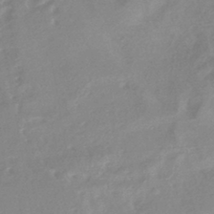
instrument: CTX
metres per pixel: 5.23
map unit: HNhu
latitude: -42.1038
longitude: 91.2376
